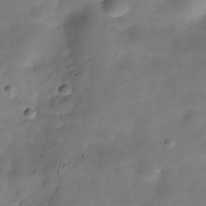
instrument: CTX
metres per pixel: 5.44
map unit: Hve
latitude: -30.8597
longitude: 93.3321
